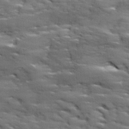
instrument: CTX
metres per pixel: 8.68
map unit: Ave
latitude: 18.0822
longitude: -136.1200
